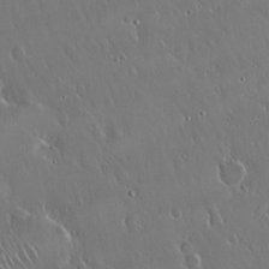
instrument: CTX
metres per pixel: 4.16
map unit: Hto
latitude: 17.9717
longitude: -58.3845
